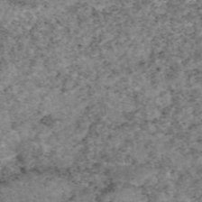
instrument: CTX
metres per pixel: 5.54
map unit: eAb
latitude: 48.4979
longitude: 121.8233
